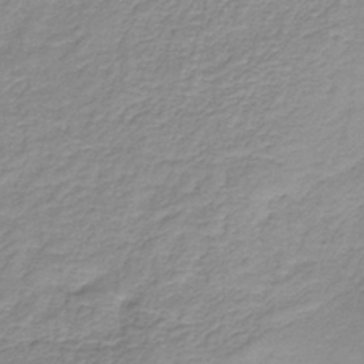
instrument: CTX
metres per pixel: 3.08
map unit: HNb
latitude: -36.3495
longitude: 50.5763
